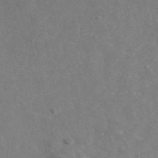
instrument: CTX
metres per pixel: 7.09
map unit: eAb
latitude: 46.8947
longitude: 117.1242
